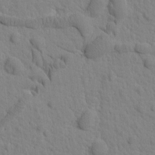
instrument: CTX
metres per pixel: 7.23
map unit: Htu
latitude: -2.1227
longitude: 172.4440
